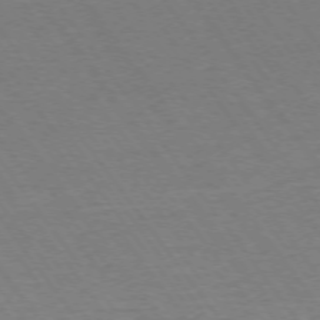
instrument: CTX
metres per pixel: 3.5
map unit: Ap
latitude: -74.6141
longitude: -77.7071
